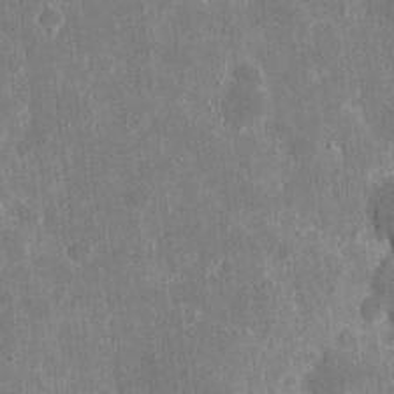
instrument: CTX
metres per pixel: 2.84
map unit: eHh
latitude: 5.1592
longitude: -67.4993
